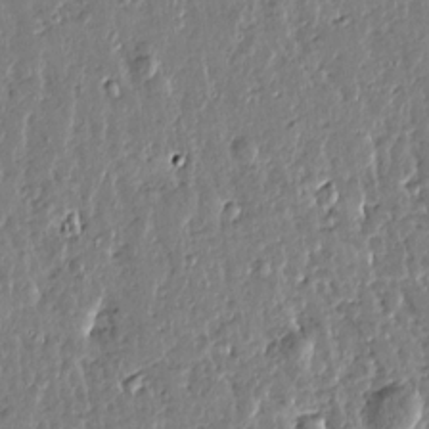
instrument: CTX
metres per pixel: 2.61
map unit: Htu
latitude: -0.1795
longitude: -178.4979
